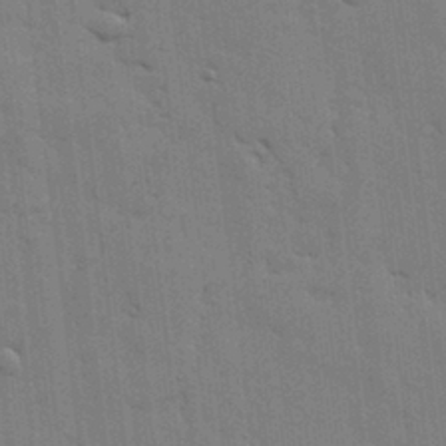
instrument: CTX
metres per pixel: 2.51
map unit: lHvf
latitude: 17.8961
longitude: -113.5938
